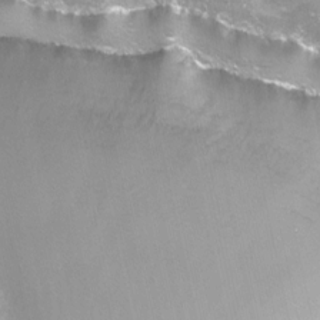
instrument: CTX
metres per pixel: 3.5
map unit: Nhu
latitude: -12.8030
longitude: -58.7624
